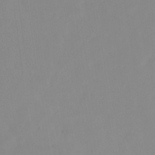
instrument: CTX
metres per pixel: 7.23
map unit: eHh
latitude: 23.5560
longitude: -65.3482
